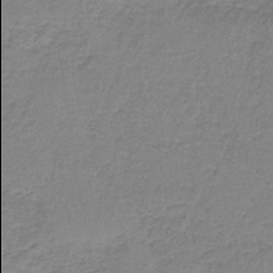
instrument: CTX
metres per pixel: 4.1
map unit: HNb
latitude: -36.0094
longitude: 54.0094
